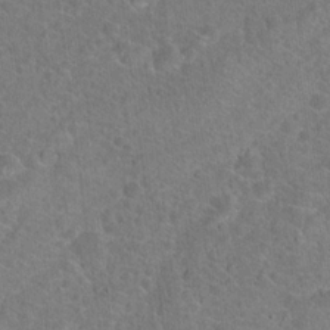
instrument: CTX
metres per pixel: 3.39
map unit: Hto
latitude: 18.3467
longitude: -43.4238
